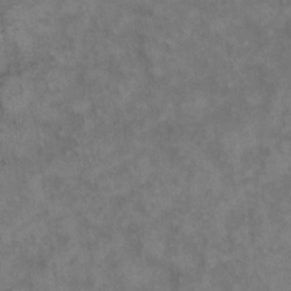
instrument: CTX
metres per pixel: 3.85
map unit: eHh
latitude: 10.4034
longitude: -63.4427
